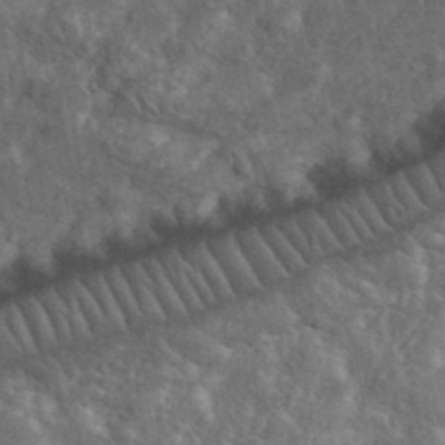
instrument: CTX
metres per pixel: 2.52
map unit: eHh
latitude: 38.2522
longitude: -57.9717
